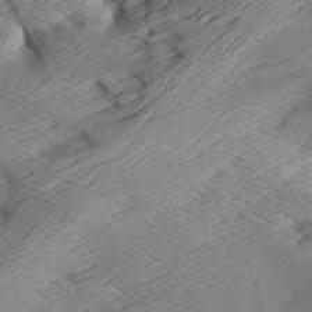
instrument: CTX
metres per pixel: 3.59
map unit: Aa
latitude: 7.2348
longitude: -140.2333
